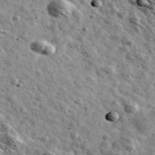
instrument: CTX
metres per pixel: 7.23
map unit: Ave
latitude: 41.0836
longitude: -107.5938
